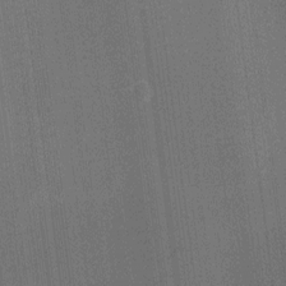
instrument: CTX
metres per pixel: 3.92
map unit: Ht
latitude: -6.2928
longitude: -27.2726
